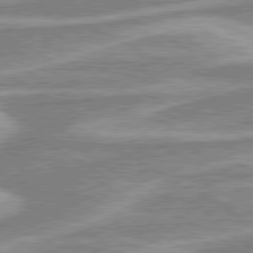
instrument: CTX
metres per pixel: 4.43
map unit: lApd
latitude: 80.1200
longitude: -178.5735
